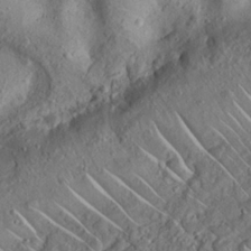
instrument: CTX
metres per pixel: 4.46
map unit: Nhu
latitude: 22.8947
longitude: -67.3670
